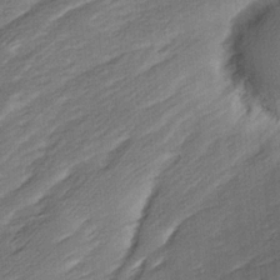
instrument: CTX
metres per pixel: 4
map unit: Ave
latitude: 16.8380
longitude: -137.1781
